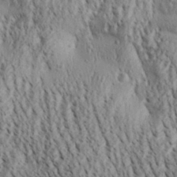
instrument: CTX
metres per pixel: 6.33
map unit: Aa
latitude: 30.4790
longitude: -138.0255
